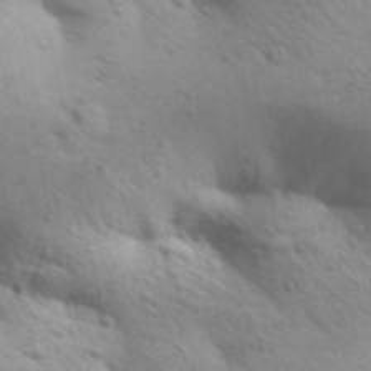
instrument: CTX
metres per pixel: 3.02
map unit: Aa
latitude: 31.3671
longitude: -146.8947
